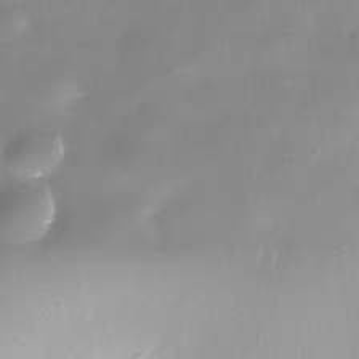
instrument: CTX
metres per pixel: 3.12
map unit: Nhe
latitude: -35.5021
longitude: -90.6113
